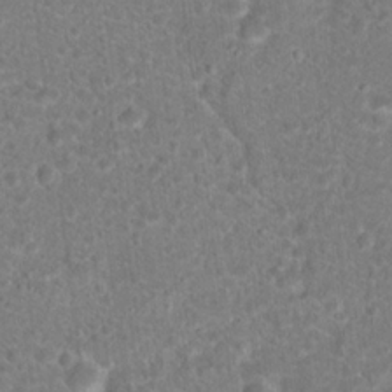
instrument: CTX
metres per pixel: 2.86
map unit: Hto
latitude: 18.2333
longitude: -40.8191
